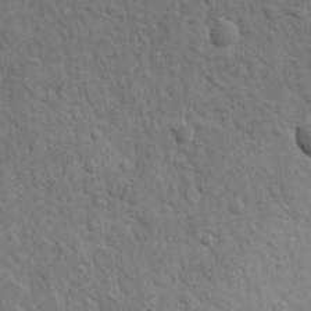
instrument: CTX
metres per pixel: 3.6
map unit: lAvf
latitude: -8.5574
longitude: -120.6869
